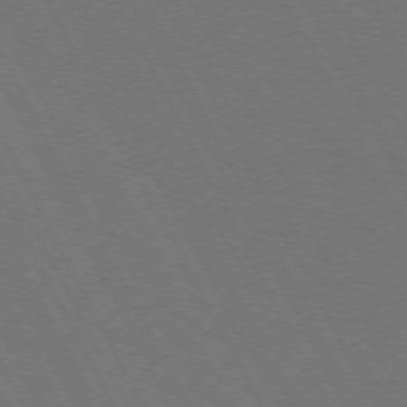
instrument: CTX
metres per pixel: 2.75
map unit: Hpe
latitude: 72.0255
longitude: -126.8380
